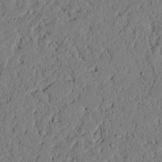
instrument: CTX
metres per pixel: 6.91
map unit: lAvf
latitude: 5.0080
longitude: 167.5777
